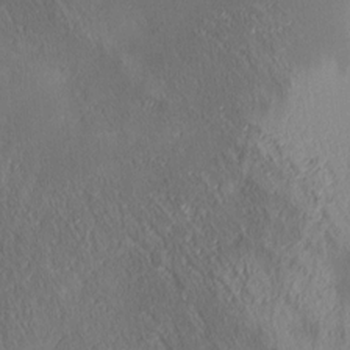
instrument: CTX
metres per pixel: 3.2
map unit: lAa
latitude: 4.3089
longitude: -117.4426
